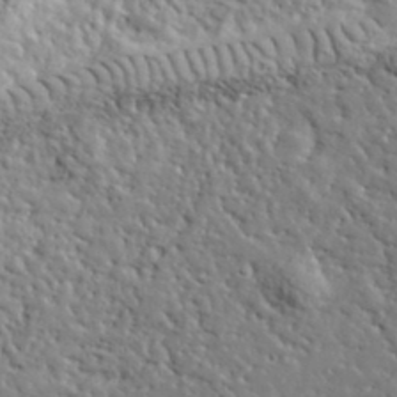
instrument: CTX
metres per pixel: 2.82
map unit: lHvf
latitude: 36.1767
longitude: -86.0822
